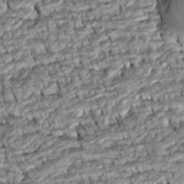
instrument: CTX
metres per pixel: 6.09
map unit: Htu
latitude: -5.5966
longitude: 153.5966
